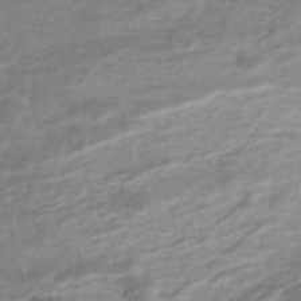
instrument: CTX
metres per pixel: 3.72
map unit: Nhe
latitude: -47.8044
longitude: -171.5560
